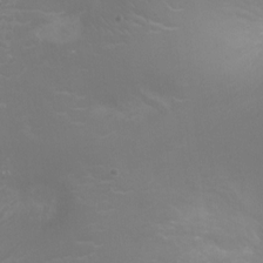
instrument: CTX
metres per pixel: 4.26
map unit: Ht
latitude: -3.1053
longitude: -18.0633
